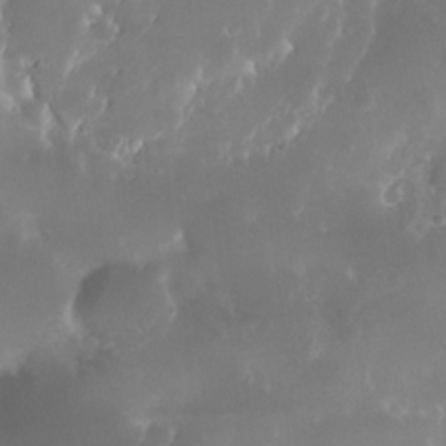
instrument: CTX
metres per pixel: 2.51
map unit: Nhe
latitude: -35.8611
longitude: -131.3104
